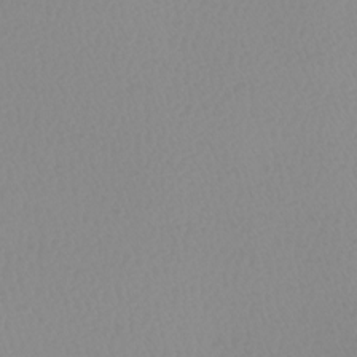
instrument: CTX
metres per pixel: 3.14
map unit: Nhu
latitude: -7.6344
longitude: -94.7058
